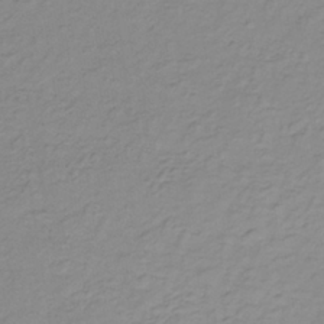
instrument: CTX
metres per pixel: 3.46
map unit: lHb
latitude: -37.3887
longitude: 70.8408
